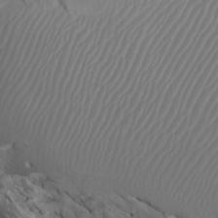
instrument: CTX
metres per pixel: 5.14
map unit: Htu
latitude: -7.3887
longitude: -66.0255
